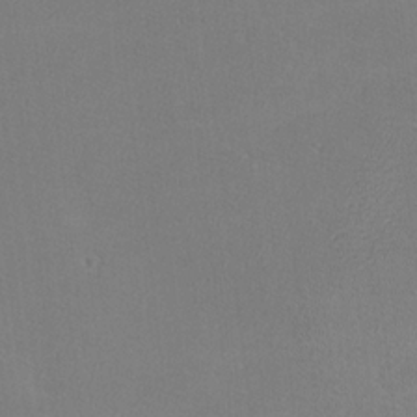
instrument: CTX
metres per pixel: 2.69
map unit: lHvf
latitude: -12.1795
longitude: -101.9717
